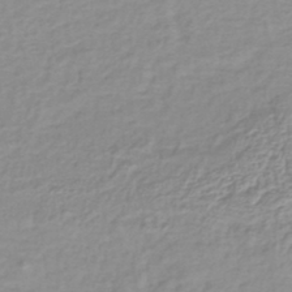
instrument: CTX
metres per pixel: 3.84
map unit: lHb
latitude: -41.4265
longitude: 63.0297
